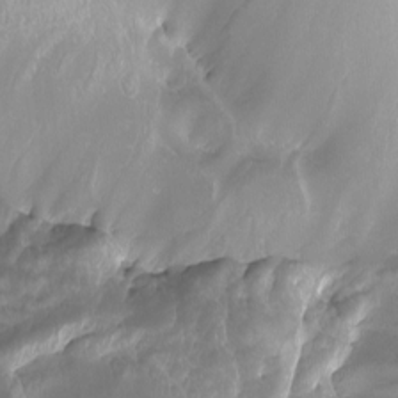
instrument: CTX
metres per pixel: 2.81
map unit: Nhu
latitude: -7.5777
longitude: -93.8583
